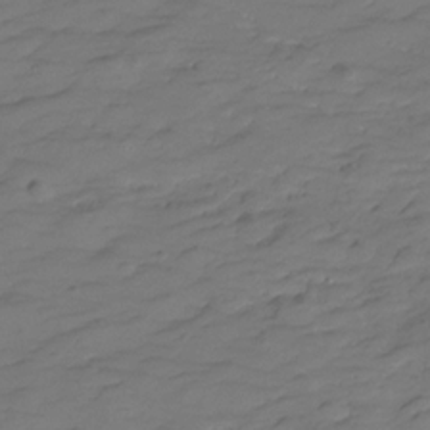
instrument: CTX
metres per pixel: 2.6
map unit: Hve
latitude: -27.8044
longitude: 91.6533
